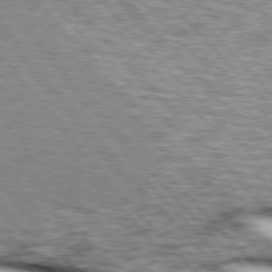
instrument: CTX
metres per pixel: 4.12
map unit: lApd
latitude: 76.0822
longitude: -83.4426
